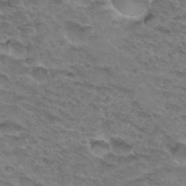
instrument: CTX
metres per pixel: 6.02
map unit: Hto
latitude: 32.8002
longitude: -46.5735
